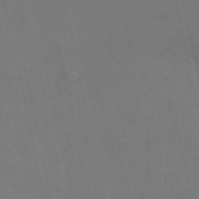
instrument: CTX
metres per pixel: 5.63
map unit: ANa
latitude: 49.7072
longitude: -73.5183
